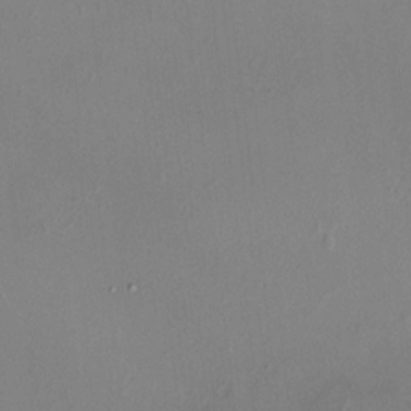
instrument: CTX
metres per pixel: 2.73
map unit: HNhu
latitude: 5.3293
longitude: 6.9352
